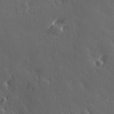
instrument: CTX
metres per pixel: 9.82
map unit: Hve
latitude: 26.8947
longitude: 145.7100
